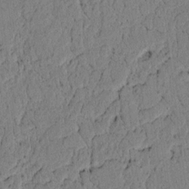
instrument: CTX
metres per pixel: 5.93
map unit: lAvf
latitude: 5.1592
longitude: 165.2187
